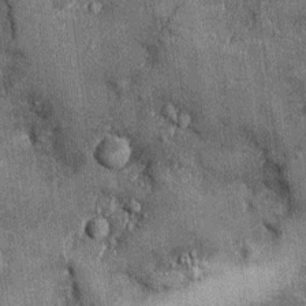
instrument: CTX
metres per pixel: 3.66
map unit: Ht
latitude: -2.6518
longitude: -13.1781
